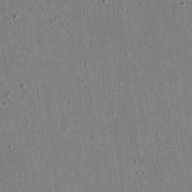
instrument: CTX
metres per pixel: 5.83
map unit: eHh
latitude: 17.3482
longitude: -70.4601
